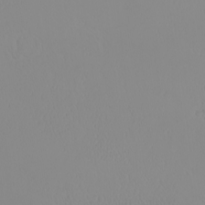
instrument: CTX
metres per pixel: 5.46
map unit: eHh
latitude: -1.8423
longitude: 19.5777
